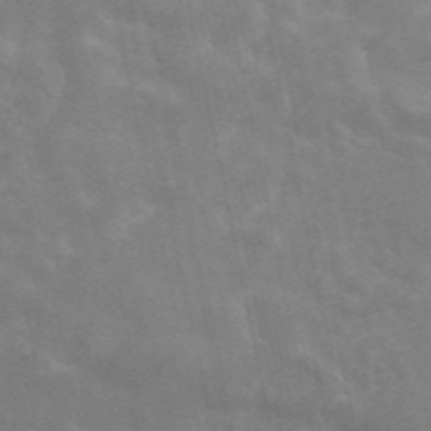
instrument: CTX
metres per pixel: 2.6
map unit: ANa
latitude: 46.1767
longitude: 25.5966
